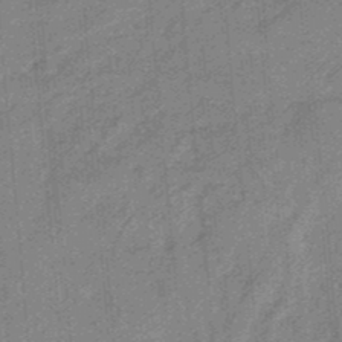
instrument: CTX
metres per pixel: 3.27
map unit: HNb
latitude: -34.4062
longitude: 57.2943
